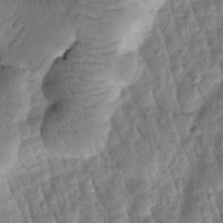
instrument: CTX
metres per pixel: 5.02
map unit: Htu
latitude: -0.3873
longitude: 173.1998
